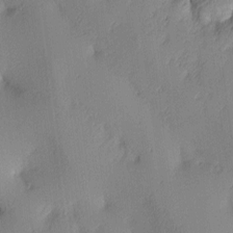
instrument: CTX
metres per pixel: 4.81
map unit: lAa
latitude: 4.2333
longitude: -115.8772
